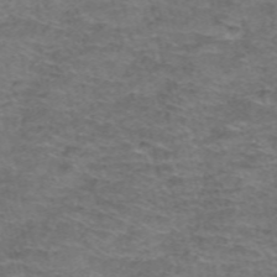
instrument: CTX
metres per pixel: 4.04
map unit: Hto
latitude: 38.5546
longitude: -41.4804
